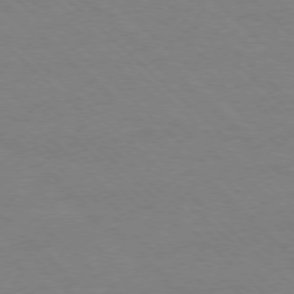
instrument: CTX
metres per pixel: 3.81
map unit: Ap
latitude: -77.9178
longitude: -85.1781
